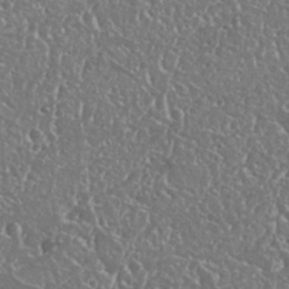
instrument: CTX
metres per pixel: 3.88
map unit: Nhu
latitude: 25.1970
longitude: -59.0270
